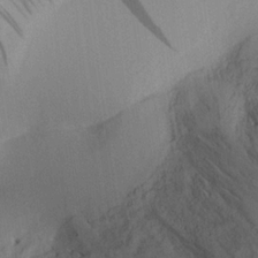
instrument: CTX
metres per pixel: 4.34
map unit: Aa
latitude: 19.7827
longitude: -140.8569
